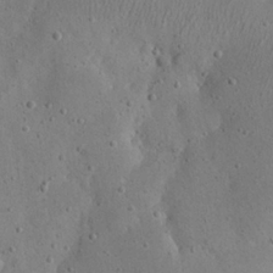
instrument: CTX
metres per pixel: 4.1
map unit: eHh
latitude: 23.3671
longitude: -67.4993
